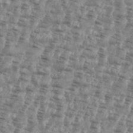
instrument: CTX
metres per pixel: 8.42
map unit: eHh
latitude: 35.4993
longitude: -136.4034
